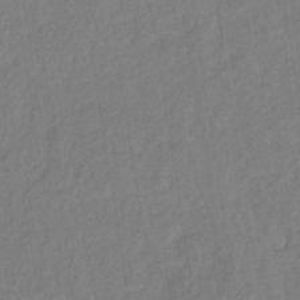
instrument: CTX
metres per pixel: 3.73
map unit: lHb
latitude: -38.1039
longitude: 63.0108
